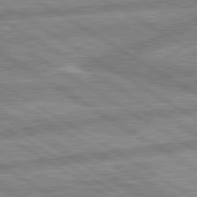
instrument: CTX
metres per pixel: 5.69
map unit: lApd
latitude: 80.2522
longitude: -170.3089
